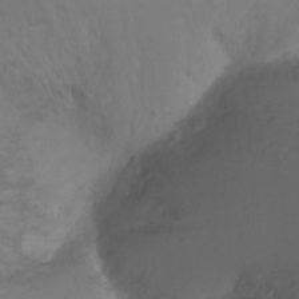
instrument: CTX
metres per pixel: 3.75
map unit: Ht
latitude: -10.5574
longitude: -35.4615
